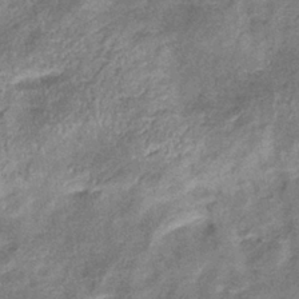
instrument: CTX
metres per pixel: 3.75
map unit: eHb
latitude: -38.9542
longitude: 76.1795
